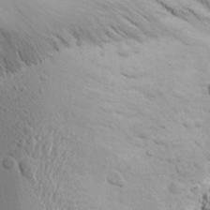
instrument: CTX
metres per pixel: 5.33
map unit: Aa
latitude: 15.4805
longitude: -142.8380
